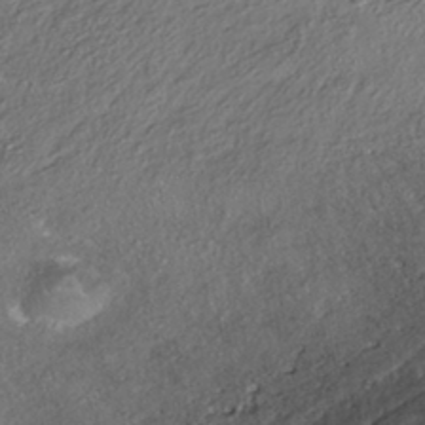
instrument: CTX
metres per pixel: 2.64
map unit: HNhu
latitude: -41.1053
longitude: 107.6911
